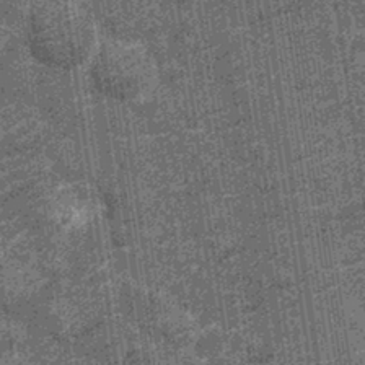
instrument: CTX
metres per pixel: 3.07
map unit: Nhu
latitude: -12.8030
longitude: -22.1011
